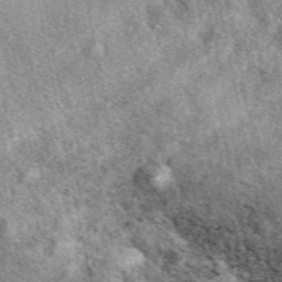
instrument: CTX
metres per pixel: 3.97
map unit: eAb
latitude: 39.7072
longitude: 109.8044
